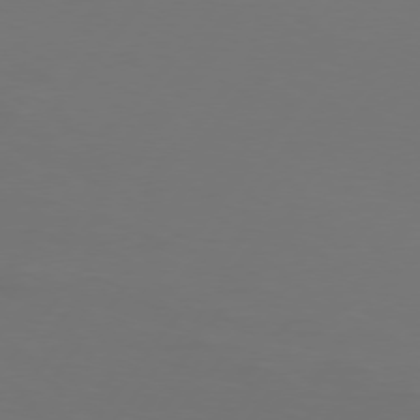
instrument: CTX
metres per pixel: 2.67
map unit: Hpe
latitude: 75.5560
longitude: -130.1200
